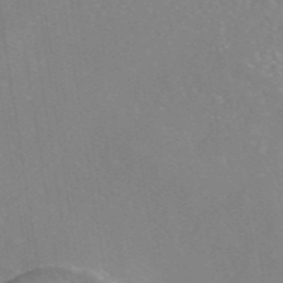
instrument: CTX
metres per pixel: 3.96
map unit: eAb
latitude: 46.3468
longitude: 111.3887
